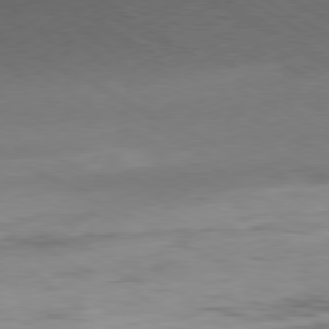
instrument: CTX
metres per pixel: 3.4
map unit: Hpe
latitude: -80.8597
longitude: 16.2362
